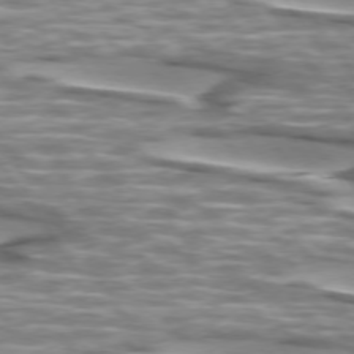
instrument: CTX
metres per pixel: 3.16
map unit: lApd
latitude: 74.3278
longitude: -57.4426
